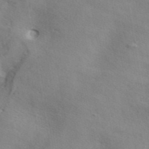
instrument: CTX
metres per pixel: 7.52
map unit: ANa
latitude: 42.2712
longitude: 55.4266
